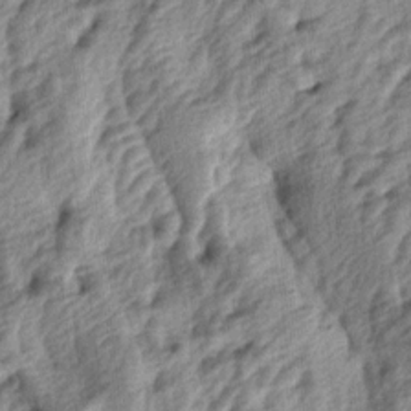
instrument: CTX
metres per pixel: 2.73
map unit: lAa
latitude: -5.3131
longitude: -124.1389
